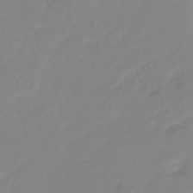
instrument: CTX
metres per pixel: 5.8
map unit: eHb
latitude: -45.9556
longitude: 85.9178
